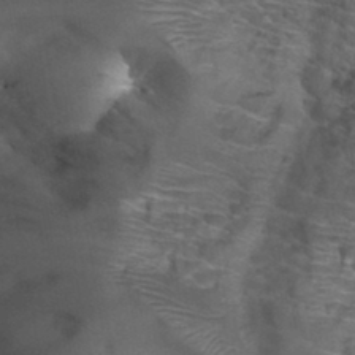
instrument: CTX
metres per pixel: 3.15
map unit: Hto
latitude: 34.2144
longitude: -40.3845
